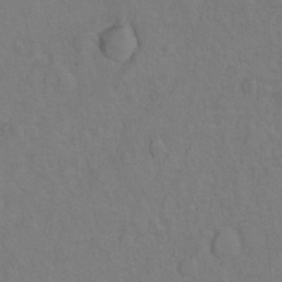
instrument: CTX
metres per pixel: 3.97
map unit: Hto
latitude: 7.0647
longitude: -35.5749
